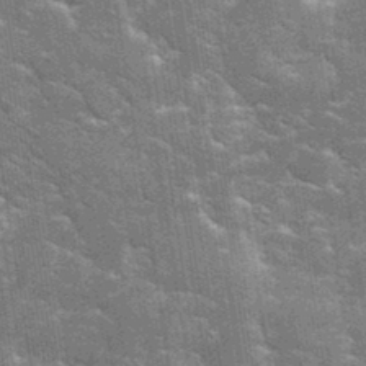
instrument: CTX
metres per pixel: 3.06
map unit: eHh
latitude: 34.8947
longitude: -65.6883
